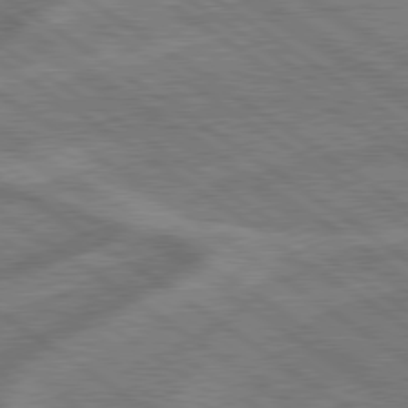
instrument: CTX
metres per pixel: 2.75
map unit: lApd
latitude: 79.2537
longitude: -171.8583
